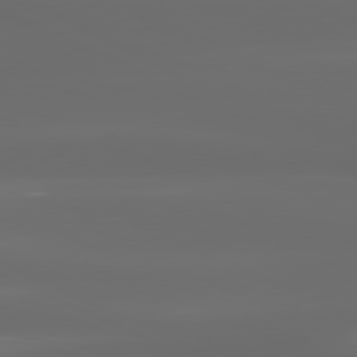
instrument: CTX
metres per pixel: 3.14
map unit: lApd
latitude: 81.0080
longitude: -137.5938
